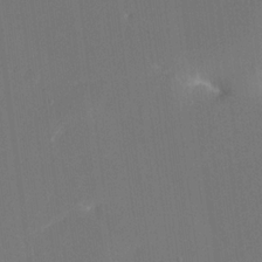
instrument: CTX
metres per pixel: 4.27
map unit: eHh
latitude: 18.3845
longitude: -67.8772
